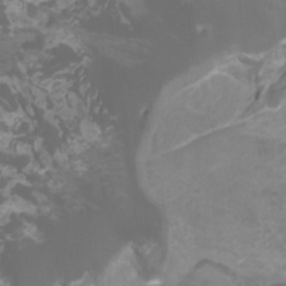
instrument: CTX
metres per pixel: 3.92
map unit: Htu
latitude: -11.3699
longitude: -74.7246
